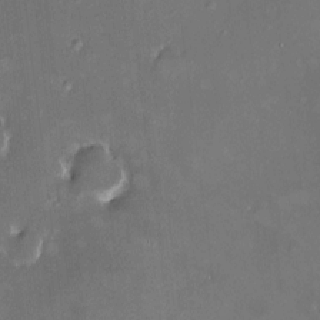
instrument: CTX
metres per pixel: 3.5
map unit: HNhu
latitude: 7.0647
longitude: 8.5385
